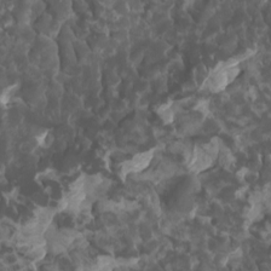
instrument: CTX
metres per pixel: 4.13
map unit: eHh
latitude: -0.9542
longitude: 14.5574
